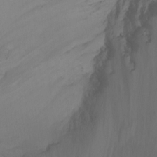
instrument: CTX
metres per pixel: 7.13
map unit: Htu
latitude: -8.5007
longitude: -64.4412
